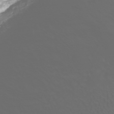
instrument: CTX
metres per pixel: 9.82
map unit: Nhu
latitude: -41.0486
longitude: -86.2900
